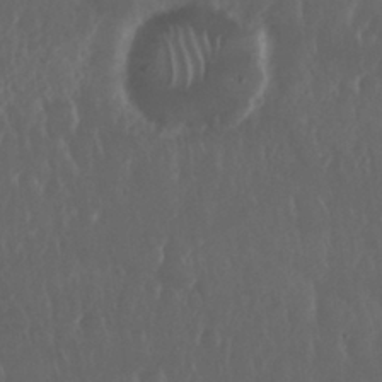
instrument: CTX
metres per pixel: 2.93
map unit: Nhu
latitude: 29.4993
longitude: -57.1214
